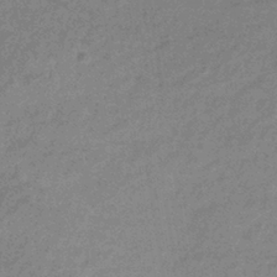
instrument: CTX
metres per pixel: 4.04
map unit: lHb
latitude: -35.7100
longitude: 68.6707
